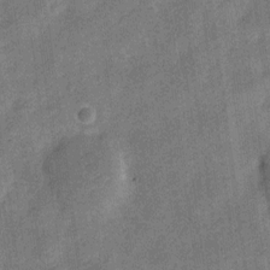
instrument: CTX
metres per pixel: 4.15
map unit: Nve
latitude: -23.8612
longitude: 106.5574
